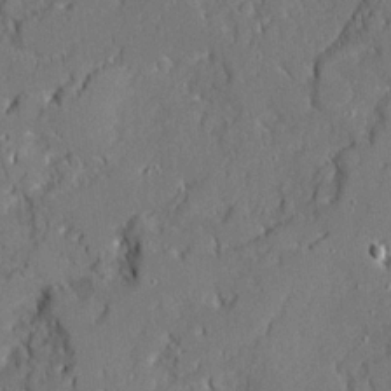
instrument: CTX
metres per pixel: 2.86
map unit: Ave
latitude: 20.6491
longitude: -128.1956
